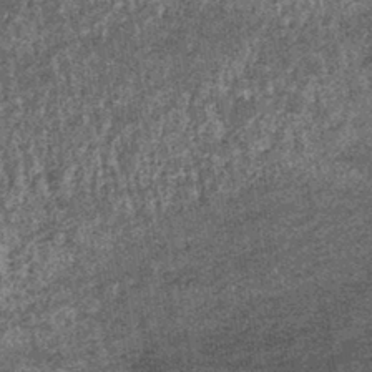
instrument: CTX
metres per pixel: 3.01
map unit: lHb
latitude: -39.7666
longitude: 66.8408
